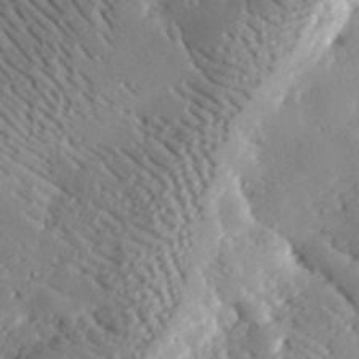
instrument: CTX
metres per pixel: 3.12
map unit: lHvf
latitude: 33.0647
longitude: -85.2726
